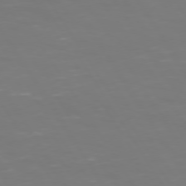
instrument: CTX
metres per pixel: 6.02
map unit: Hpe
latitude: 73.2537
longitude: -126.8758
